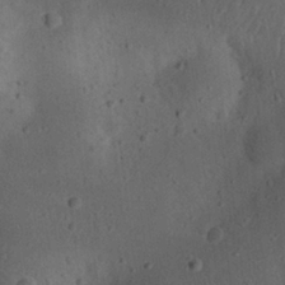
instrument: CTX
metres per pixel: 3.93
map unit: eHh
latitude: 23.0080
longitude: -70.2144
